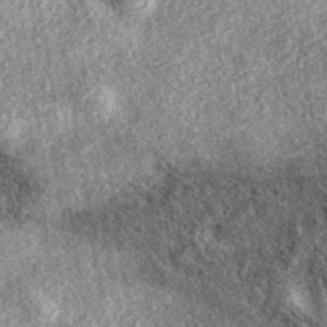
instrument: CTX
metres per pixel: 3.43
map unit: eAb
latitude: 38.3845
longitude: 107.2376
